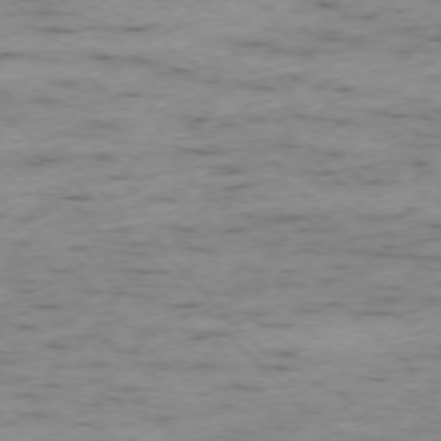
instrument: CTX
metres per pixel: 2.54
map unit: Ap
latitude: -76.5574
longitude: -89.2537
